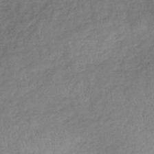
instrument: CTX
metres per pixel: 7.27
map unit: lHb
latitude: -35.3699
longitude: 68.8030
